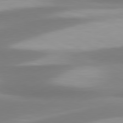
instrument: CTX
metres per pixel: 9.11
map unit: lApd
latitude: 80.5735
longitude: 174.0472
